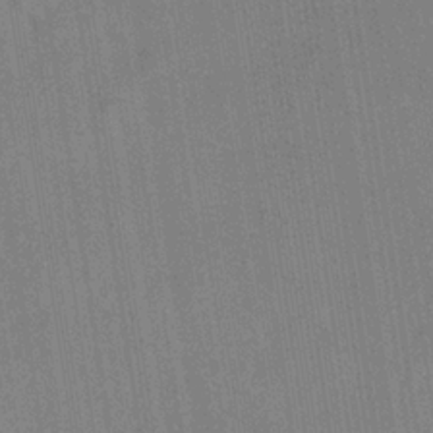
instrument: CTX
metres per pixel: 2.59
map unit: eHb
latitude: -35.1242
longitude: 73.7666
